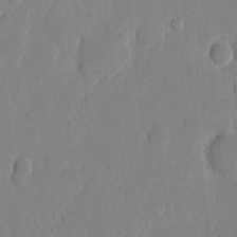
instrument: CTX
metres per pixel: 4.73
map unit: eHh
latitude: 12.2712
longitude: -68.0822
